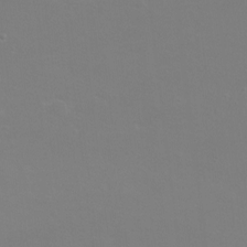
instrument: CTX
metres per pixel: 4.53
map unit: eHh
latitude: -12.5574
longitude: -60.1011
